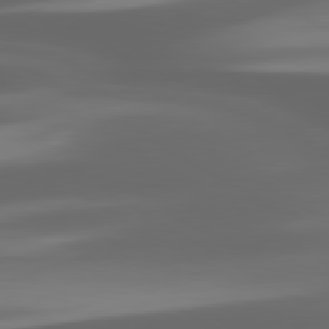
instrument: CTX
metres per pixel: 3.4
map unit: lApd
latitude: 80.0633
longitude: -144.4412
